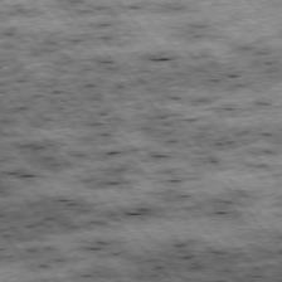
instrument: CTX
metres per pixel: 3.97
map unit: Hpe
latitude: -76.1039
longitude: -21.1214
